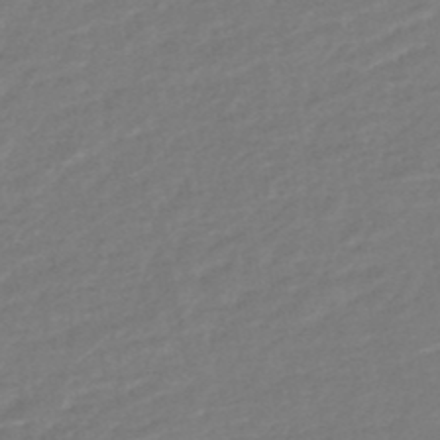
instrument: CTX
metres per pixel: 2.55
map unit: HNb
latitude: -48.9353
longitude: 58.1416
